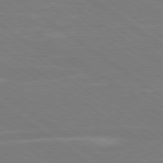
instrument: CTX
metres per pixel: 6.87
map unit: Hpe
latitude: 79.3104
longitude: -125.0647
